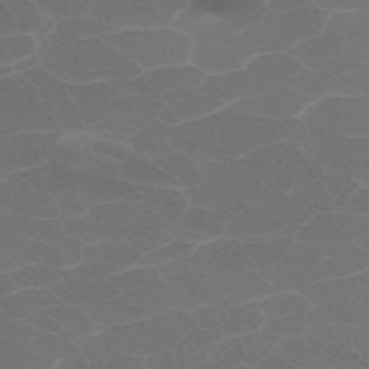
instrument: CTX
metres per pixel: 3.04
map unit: eHh
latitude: -62.8030
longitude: 48.6519
